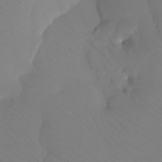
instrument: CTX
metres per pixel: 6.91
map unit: Htu
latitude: -13.1431
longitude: -46.6113
